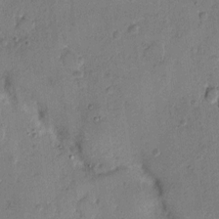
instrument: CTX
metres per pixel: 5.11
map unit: Hto
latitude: 7.4426
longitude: -62.3279
